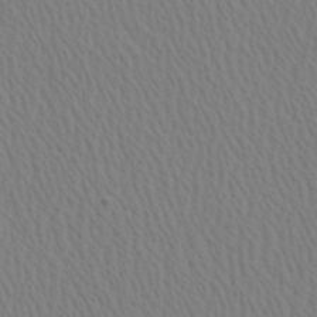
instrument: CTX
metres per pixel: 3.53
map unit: Ave
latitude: 23.8961
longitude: -135.0836
